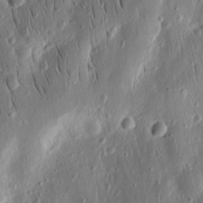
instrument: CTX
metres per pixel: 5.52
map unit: Ht
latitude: 10.9514
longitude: -75.3671
